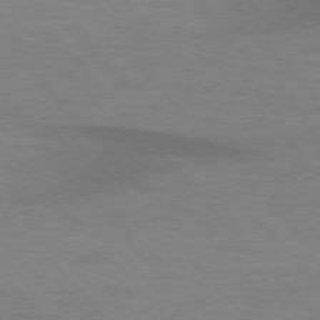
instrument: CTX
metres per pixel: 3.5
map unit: lApd
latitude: 76.2333
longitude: -59.3104
